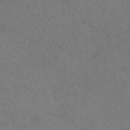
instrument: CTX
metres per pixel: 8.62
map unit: HNhu
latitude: -44.8786
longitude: 93.0675
